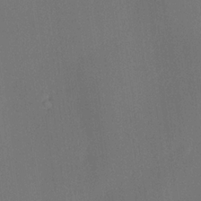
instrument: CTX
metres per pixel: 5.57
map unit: lHvf
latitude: 21.8773
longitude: 140.8975
